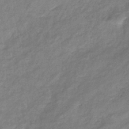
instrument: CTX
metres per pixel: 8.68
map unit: eHb
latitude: -38.7463
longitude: 78.5762
